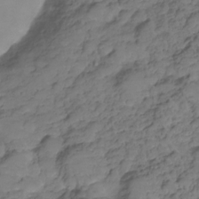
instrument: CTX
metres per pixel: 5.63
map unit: Hve
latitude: -27.5588
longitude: 91.5777
